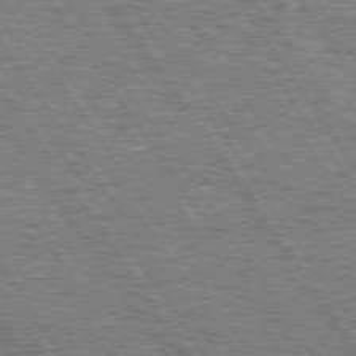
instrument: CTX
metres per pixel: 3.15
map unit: Hpe
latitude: 74.7813
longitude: -153.7639
